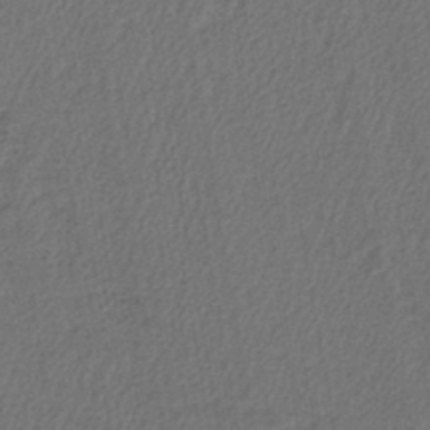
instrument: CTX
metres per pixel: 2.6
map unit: lHb
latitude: -42.8408
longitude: 61.1809
